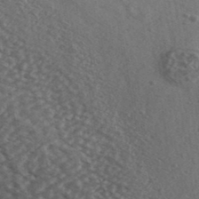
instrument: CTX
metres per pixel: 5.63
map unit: Ave
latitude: 39.8772
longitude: -110.7813
